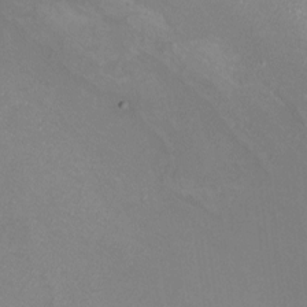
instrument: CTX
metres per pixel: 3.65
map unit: eHh
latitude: -7.2754
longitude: -77.6316
